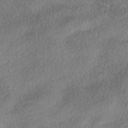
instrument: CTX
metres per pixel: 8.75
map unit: HNhu
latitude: -41.8233
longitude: 103.2754
